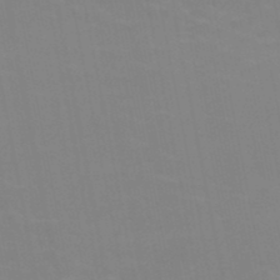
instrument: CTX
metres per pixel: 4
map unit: HNb
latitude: -49.5399
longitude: -47.9150
